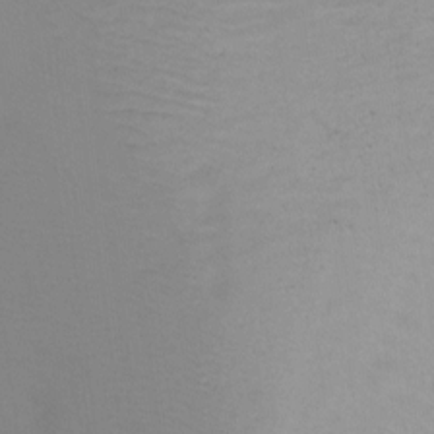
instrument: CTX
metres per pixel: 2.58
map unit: Ht
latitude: -15.0487
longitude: -42.3656
